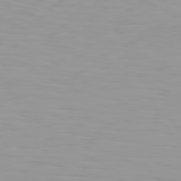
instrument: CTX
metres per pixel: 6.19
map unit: Hpe
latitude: 77.3859
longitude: -140.4034
